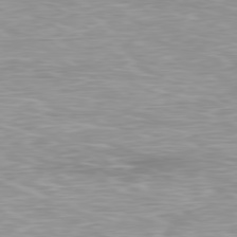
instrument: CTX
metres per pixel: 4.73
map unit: Ap
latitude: -79.1998
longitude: -93.3859
